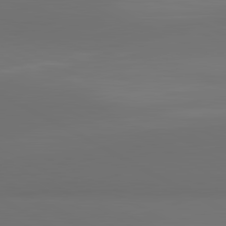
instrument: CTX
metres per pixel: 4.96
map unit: lApd
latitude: 81.5938
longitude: 152.5007
